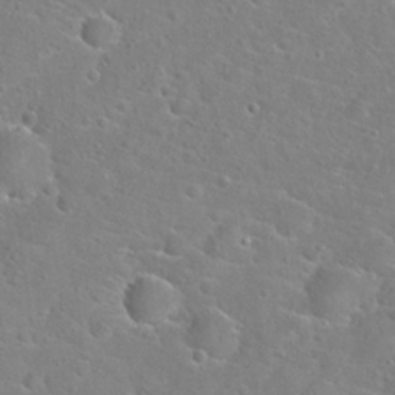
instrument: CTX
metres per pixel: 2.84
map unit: Hto
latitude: 22.5924
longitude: -45.0647
